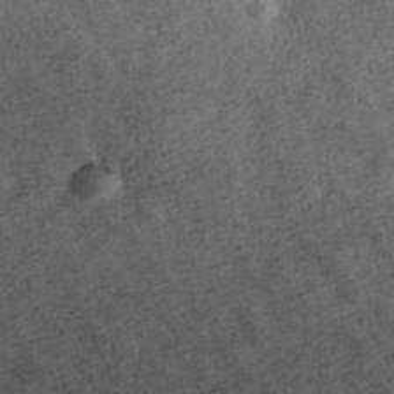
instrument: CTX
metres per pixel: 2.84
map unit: ANa
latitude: 40.0444
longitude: 18.0661
